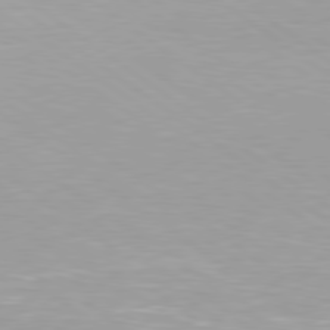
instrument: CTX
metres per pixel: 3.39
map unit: Hpe
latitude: 79.5560
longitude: -128.9891
